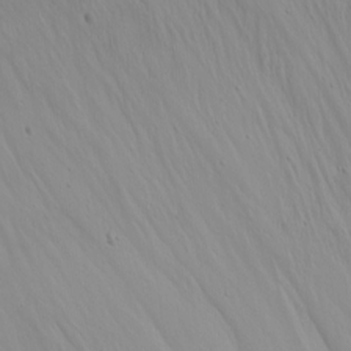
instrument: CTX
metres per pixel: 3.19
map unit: Nhu
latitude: -7.4076
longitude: -64.3845
